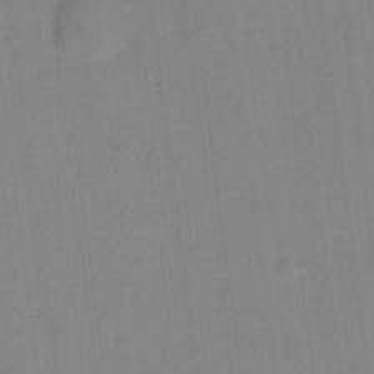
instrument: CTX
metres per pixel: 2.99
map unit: Hto
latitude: 14.9136
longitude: -39.5560
